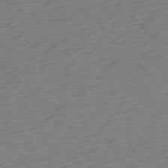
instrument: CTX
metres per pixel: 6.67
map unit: Ap
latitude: -76.8597
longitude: -78.7247
